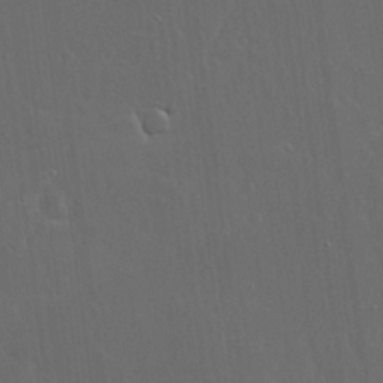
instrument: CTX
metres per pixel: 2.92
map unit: lHvf
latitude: 17.7639
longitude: -117.4049
